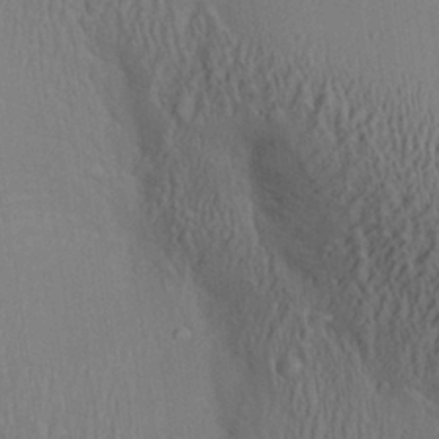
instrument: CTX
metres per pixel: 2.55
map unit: Aa
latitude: 27.1592
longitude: -137.2159
